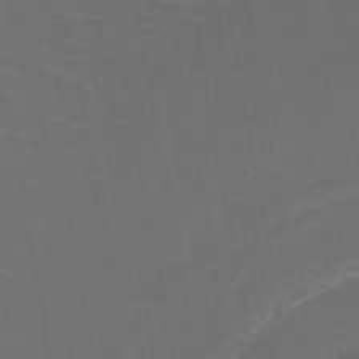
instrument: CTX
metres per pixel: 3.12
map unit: HNb
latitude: -50.3684
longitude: -46.0255
